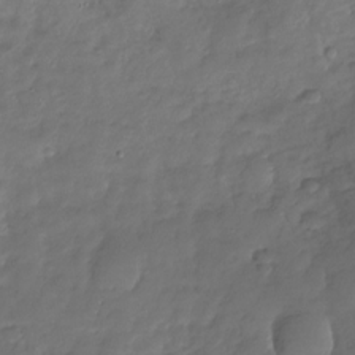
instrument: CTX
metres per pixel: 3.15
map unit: Nhu
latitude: -28.6707
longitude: -61.7449
